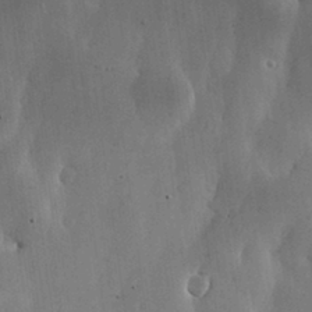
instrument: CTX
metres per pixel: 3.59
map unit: lHvf
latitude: 17.5182
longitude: -114.0822
